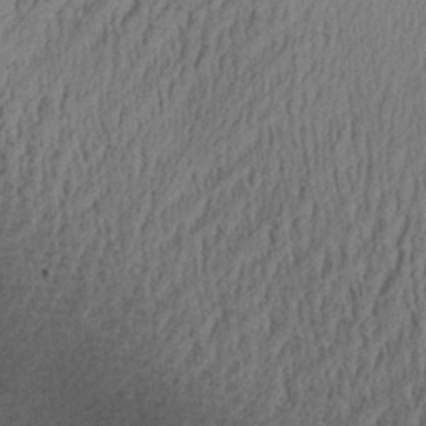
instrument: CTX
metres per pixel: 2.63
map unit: Aa
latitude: 27.9717
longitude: -137.8773
